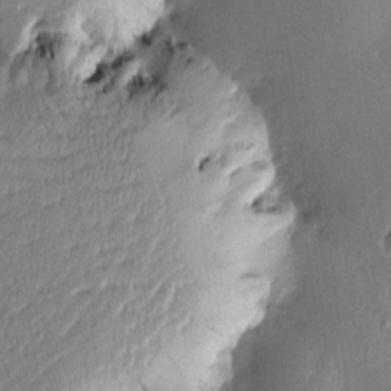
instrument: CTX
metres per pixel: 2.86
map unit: Htu
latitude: -2.2928
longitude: -177.6127
